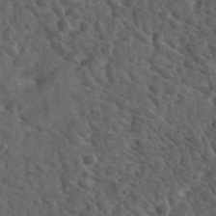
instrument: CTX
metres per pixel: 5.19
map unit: eHh
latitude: 34.2144
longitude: -78.2901
